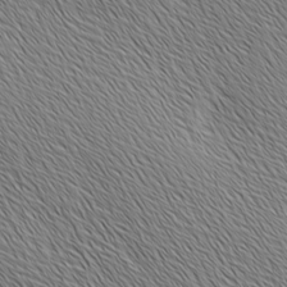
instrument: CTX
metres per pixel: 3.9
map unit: Ave
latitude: 2.0444
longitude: -114.7057
